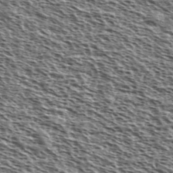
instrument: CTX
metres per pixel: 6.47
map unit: Ave
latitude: 38.3467
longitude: -110.7813
